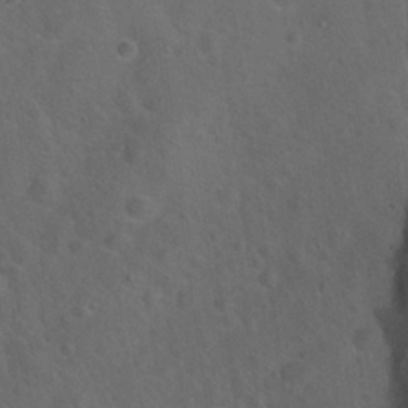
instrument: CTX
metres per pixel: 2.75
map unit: Hto
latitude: 23.9339
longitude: -51.1214
